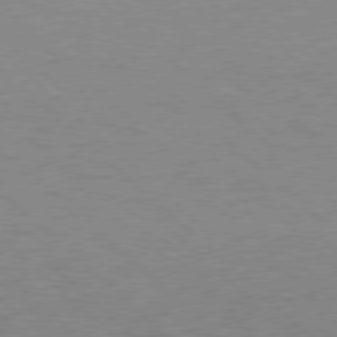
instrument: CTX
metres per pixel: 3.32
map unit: Hpe
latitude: 77.4048
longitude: -157.3103
